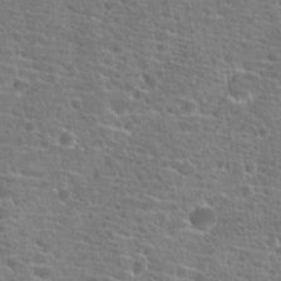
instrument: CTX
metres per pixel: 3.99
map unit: Hto
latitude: 19.8205
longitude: -41.9150
